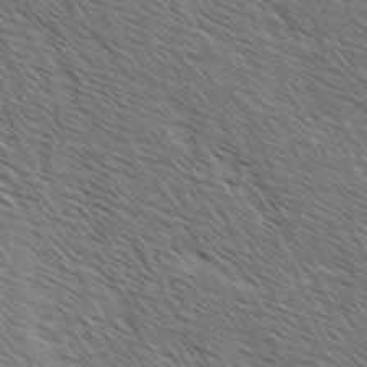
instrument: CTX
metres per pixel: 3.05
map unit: lAvf
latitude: -2.1416
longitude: -113.2915
